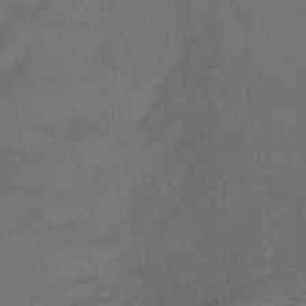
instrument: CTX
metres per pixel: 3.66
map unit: HNb
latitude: -47.2187
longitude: -40.1199
